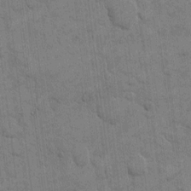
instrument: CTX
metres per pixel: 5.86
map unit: eHh
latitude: 12.2712
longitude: -65.5182
